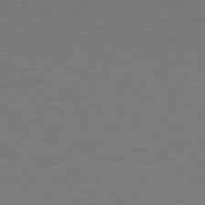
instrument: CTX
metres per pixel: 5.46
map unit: Hpe
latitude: -81.7667
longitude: 8.9164
